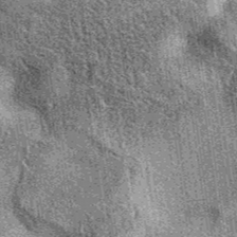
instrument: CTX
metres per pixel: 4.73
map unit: eAb
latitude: 38.8002
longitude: 107.6155
